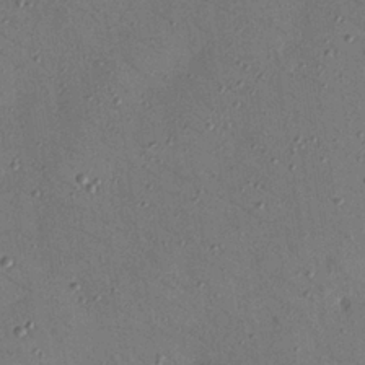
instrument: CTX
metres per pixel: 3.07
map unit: Nhu
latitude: 24.9324
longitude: -73.5372
